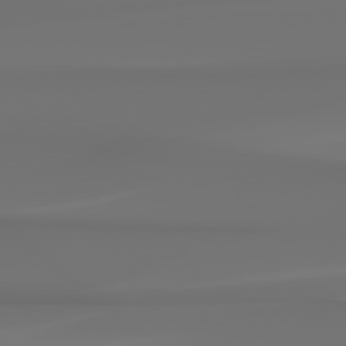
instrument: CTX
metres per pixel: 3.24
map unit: Hpe
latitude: 78.3845
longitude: -136.2523
